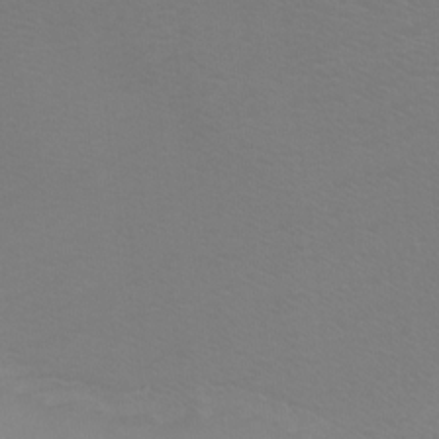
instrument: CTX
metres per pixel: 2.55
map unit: Nhu
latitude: -8.0283
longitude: -92.2711
